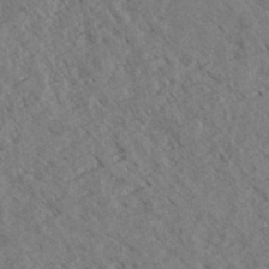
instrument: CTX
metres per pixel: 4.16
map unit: eHh
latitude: 35.2914
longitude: -139.8205
